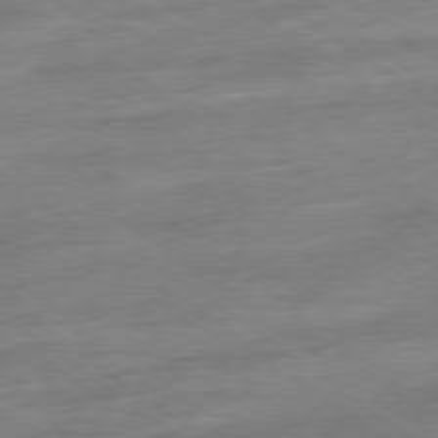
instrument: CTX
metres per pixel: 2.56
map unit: Ap
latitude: -79.2754
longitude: -48.3845
